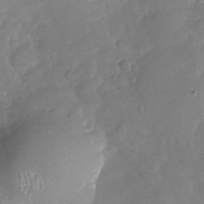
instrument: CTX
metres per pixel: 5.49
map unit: Nhu
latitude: -27.2942
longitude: -57.7071
